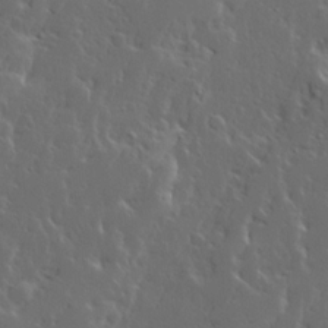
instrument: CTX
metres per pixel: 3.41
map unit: Ave
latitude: 14.5168
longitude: -137.6505
